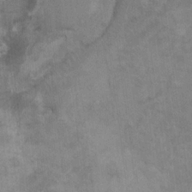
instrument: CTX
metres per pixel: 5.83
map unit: HNhu
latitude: 5.1403
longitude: -2.0822
